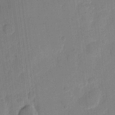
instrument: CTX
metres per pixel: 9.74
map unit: eHh
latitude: 10.1956
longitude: -66.6679
